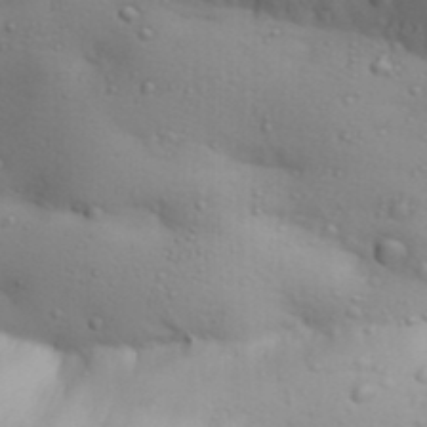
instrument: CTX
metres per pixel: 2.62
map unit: Aa
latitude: 29.8016
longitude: -145.8583
